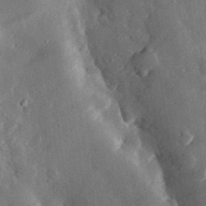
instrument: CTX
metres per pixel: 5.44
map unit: eHh
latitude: 30.7247
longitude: -80.4034
